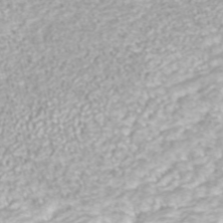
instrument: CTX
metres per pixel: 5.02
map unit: ANa
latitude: 40.5356
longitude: 25.2187
